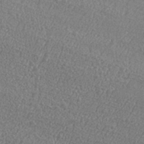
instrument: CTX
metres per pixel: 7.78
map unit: Aa
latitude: 33.2915
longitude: -134.3278
